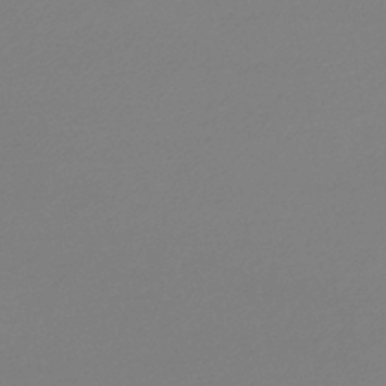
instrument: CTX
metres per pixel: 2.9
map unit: lHb
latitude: -44.1795
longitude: 61.1809
